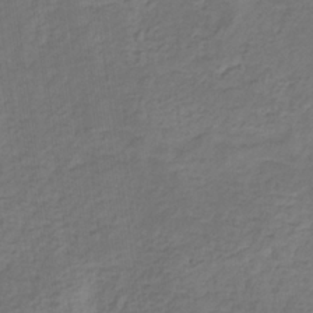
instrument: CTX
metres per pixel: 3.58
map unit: eHb
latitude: -32.7652
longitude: 72.9730
